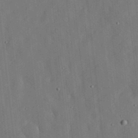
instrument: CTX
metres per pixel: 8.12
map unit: lHvf
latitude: 19.0647
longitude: -113.0269
